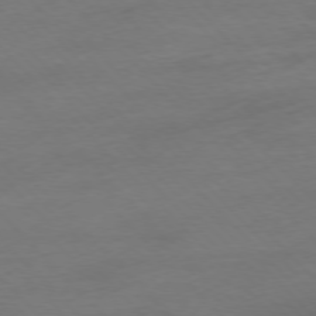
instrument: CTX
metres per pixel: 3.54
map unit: Hpe
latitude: -77.0486
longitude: -14.1389
